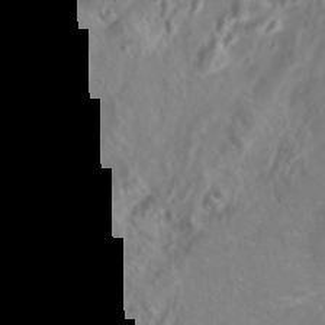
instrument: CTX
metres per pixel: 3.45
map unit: Nhe
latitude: -45.8611
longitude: 152.7274
